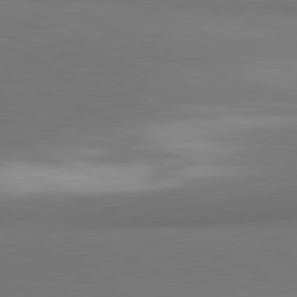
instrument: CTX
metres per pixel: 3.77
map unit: lApd
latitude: 81.7639
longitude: 163.5588
